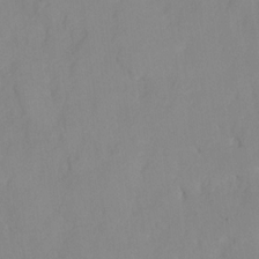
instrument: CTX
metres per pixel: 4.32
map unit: HNhu
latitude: -23.7856
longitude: 49.7478
